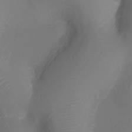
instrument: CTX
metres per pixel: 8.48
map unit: Ht
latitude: -18.1984
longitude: -43.6694
